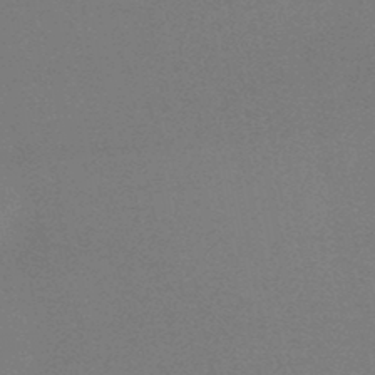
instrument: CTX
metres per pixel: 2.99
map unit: HNb
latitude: -46.3117
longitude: -39.9339
